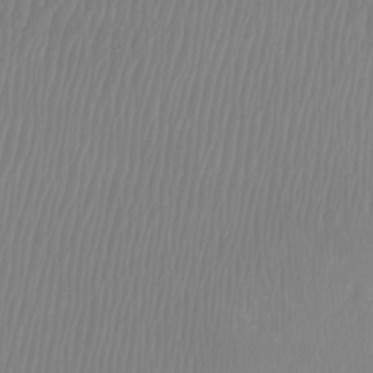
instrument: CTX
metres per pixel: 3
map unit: Htu
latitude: -8.6140
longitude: -74.6491
